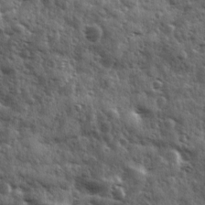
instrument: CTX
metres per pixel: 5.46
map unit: Ave
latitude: 11.7261
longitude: -103.0836
